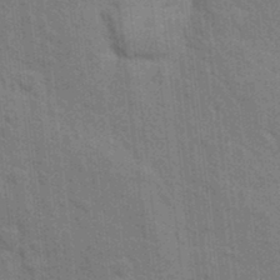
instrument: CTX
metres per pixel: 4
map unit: Hto
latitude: 15.3293
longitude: -30.1389
